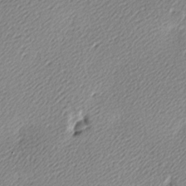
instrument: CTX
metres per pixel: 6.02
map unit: lAa
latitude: -9.8611
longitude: -126.8380
